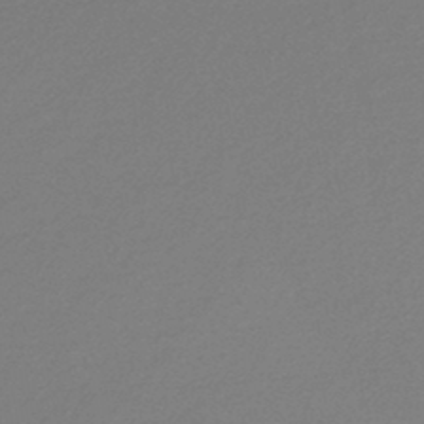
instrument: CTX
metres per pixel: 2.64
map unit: lHb
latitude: -45.1053
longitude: 73.6911
